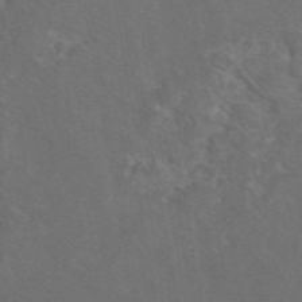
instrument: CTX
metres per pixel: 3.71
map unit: eAb
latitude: 46.4034
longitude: 109.0864
